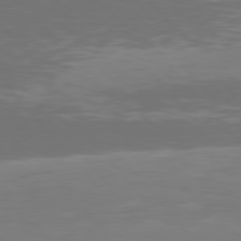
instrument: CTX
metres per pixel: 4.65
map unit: Hpe
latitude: 76.7435
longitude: -166.4601
